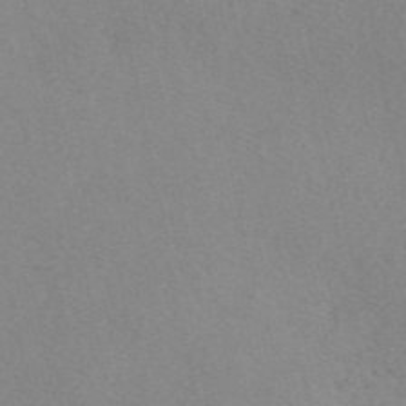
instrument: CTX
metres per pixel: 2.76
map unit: eAb
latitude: 49.2537
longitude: 107.3699
